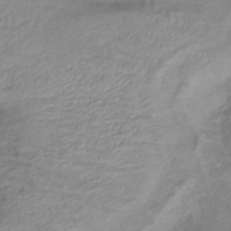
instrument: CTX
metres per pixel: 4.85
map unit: lHb
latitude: -42.4628
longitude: 81.7100
